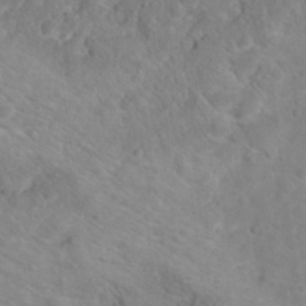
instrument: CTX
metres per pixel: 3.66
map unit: Hto
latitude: 18.6868
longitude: -38.4601
